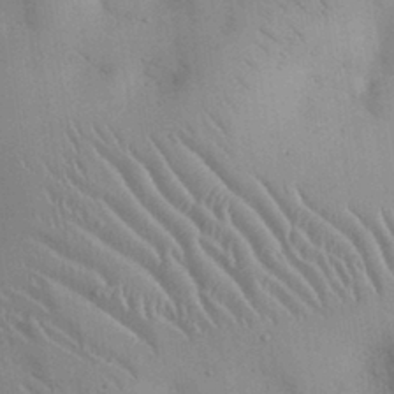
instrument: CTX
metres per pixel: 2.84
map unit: eHh
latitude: 30.4601
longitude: -70.1578
